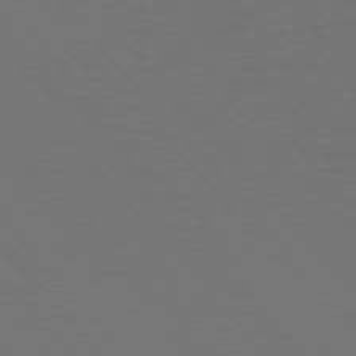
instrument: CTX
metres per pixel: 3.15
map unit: Hpe
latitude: 76.6490
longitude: -166.5545
